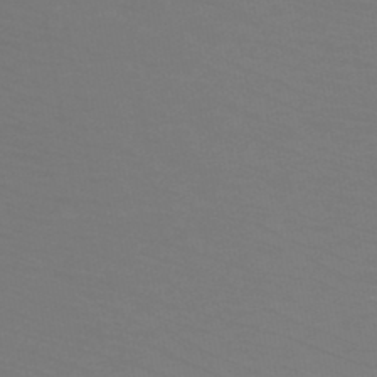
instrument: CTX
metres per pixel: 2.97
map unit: HNb
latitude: -46.8219
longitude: -43.4993
